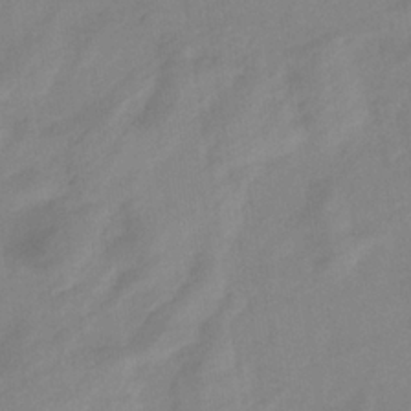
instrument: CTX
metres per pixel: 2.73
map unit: eHb
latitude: -34.1417
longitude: 72.5762
